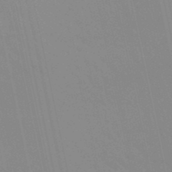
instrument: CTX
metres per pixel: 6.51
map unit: lHb
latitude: -48.6141
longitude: 75.3510
